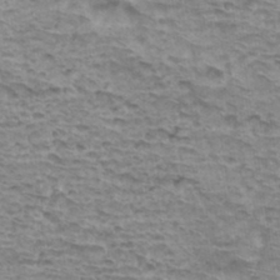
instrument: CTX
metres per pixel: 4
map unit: Hto
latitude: 34.2711
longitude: -39.8583
